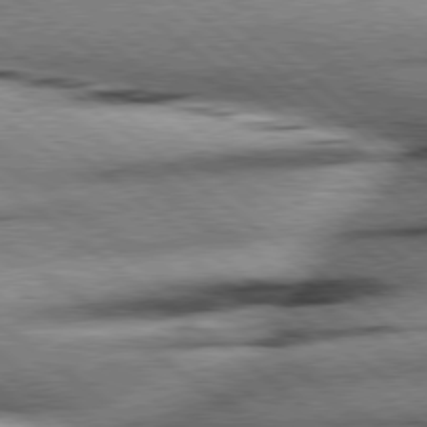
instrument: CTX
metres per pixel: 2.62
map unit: Hpe
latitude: 78.9136
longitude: -154.2145
